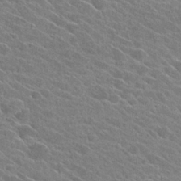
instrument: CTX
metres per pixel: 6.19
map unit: Hto
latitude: 26.5735
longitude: -42.4601
